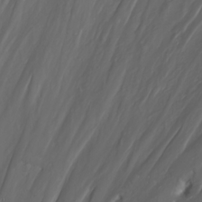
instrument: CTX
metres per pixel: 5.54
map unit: Nhu
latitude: -6.0472
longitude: -79.5182
